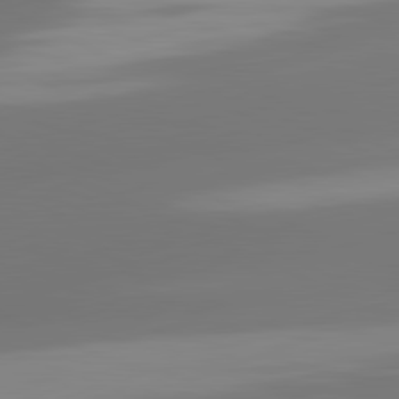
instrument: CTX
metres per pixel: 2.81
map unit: lApd
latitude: 81.3859
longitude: -165.8016
